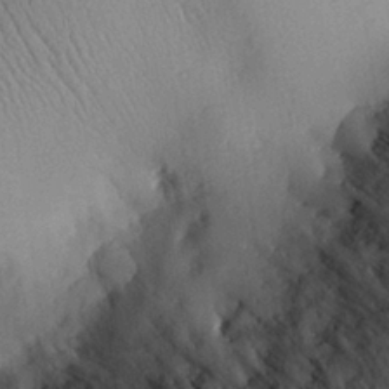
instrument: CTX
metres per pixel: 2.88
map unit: Aa
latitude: 28.5357
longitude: -135.8772
